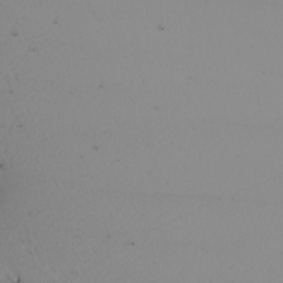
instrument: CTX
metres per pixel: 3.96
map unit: Nhu
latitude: -7.1998
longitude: -95.3293
